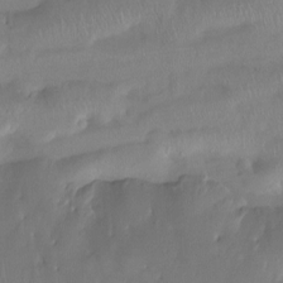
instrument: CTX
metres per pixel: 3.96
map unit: Htu
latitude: -15.1431
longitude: -46.3657
